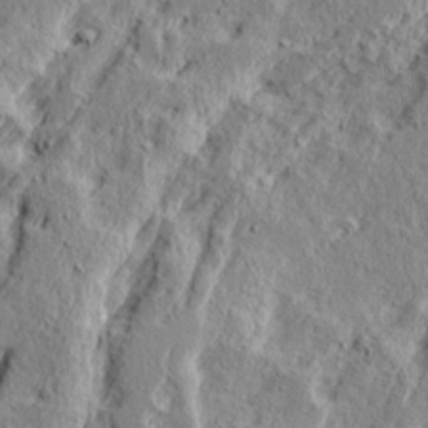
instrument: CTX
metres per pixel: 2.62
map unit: Ave
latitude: 15.9717
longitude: -138.0822
